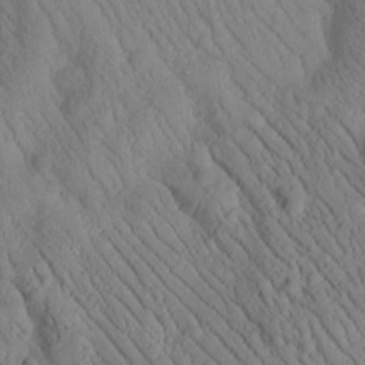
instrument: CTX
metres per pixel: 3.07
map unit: Htu
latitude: -1.1243
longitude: 173.9178
